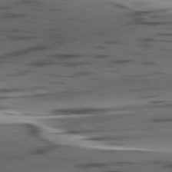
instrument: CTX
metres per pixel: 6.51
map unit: lApd
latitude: 78.8758
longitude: -50.3089
